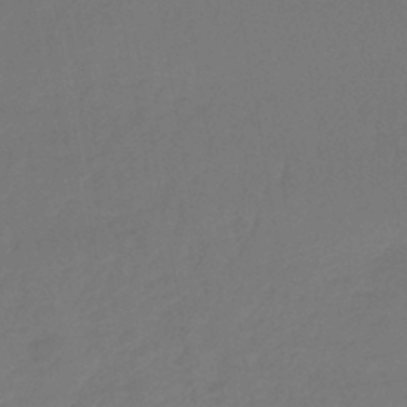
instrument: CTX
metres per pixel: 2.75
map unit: lHb
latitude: -43.3320
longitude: 59.8611
